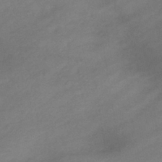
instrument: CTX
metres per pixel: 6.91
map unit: eHb
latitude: -41.1809
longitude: 84.4062
